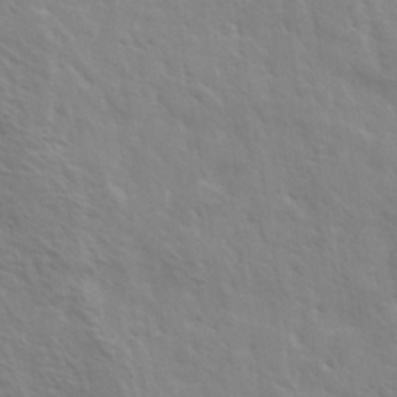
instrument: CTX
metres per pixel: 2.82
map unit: Ave
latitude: 36.9136
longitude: -111.3293
